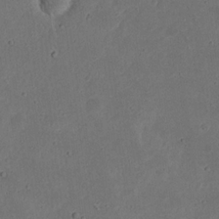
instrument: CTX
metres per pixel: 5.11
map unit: eHh
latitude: 21.6316
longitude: -70.1389
